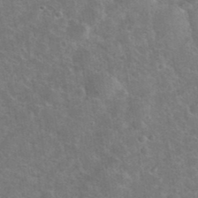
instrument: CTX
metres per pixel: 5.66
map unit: eHh
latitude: 37.1403
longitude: -65.4804
